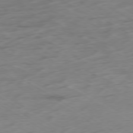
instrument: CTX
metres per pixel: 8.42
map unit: Ap
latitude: -79.1053
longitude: -57.7260
